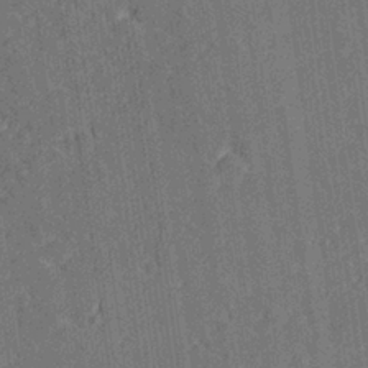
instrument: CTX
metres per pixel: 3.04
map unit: Hve
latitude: 27.1403
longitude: 144.2551
